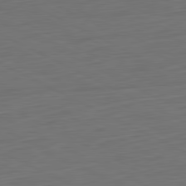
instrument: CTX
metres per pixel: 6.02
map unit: Ap
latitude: -82.0661
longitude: -77.5182
